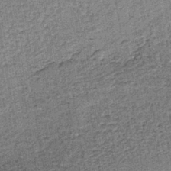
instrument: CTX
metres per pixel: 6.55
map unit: lHb
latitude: -40.3873
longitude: 63.7477
